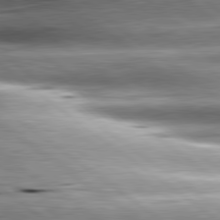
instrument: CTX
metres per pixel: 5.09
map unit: lApd
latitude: 80.8569
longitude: -143.6694
